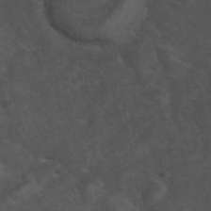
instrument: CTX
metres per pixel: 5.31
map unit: ANa
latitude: 42.6113
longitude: 14.3684
